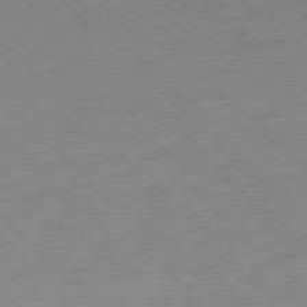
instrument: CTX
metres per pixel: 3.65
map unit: Ap
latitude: -77.2754
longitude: -78.3845
